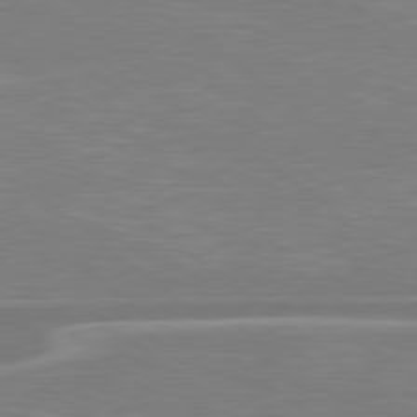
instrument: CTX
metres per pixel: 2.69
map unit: Hpe
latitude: 78.7813
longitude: -126.4034
